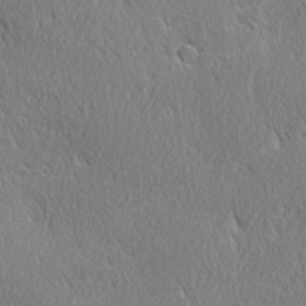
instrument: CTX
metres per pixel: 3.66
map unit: Ave
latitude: 21.4805
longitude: -136.4979
